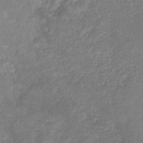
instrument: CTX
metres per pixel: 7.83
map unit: eHb
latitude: -33.8423
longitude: 73.6911
